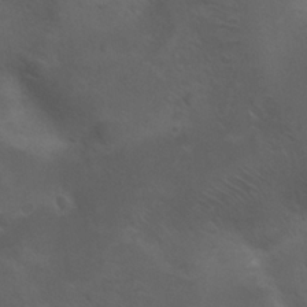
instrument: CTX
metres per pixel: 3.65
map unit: Nhu
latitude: 24.4034
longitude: -53.0459
